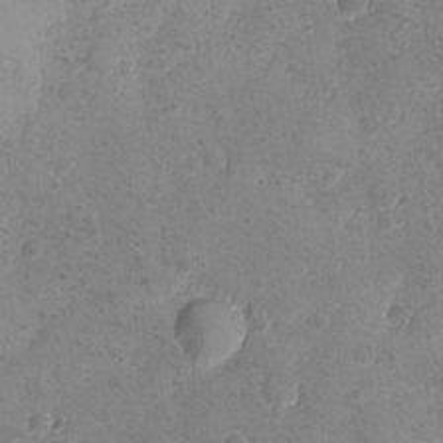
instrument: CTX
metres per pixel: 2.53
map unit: Ave
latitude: -8.3306
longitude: -118.3845
